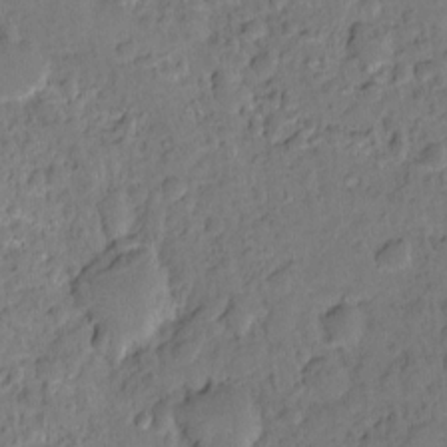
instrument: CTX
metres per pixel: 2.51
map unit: Hto
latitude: -7.6910
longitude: -44.5357
